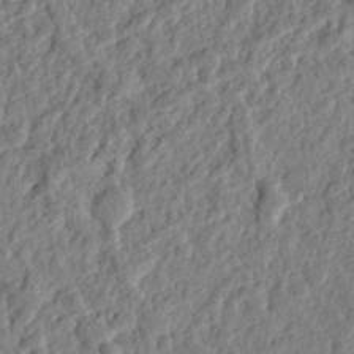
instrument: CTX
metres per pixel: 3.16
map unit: eHh
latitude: 27.5560
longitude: -77.2915
